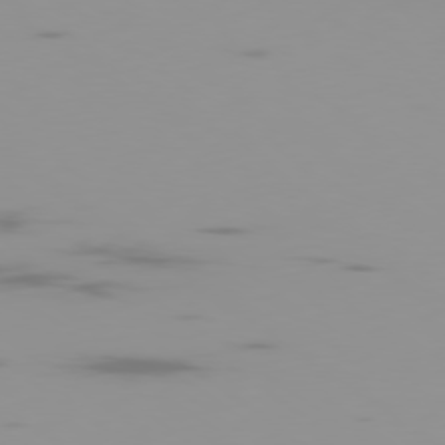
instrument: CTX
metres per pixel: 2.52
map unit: Ap
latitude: -79.4265
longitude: -70.1011
